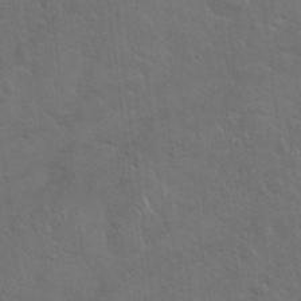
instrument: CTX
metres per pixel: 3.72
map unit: Hto
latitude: 18.9702
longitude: -54.0444
